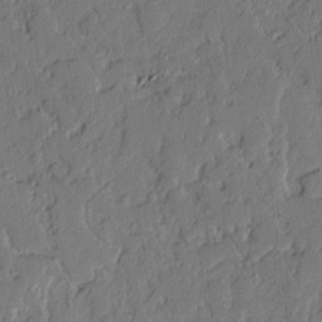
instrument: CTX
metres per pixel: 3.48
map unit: lAvf
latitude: -1.9367
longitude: -107.0836
